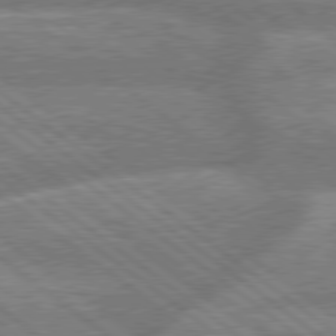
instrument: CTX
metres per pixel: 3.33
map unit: Hpe
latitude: 78.7058
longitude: -158.9514
